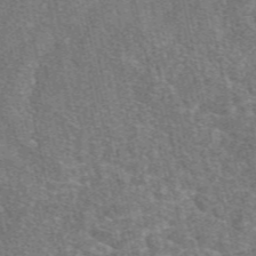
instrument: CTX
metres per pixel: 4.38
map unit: eAb
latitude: 49.9528
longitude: 118.5952
